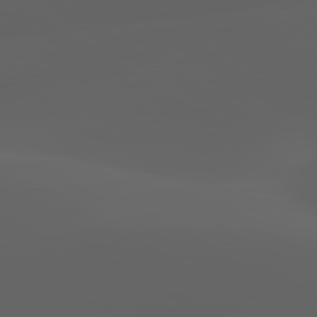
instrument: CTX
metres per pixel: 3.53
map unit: lApd
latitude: 80.0255
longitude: -92.8569
